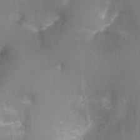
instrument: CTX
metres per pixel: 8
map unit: Ht
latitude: -17.2754
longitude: -44.2144
